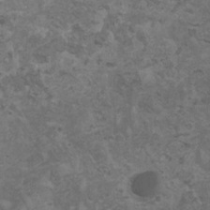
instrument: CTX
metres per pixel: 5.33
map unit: HNhu
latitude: 0.3089
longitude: 3.0675
